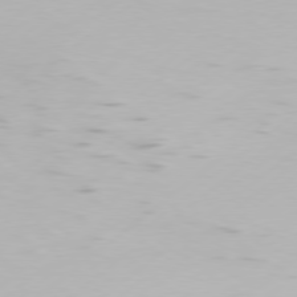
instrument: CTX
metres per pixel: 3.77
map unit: Hpe
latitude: 77.4237
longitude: -130.4790
